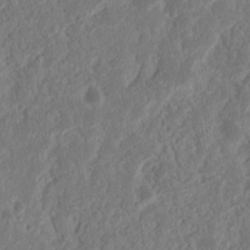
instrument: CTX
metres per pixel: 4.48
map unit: Nhu
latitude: 15.3671
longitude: -73.8395
